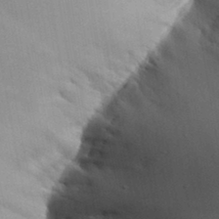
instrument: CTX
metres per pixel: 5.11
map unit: Aa
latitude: 32.1389
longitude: -142.5735
